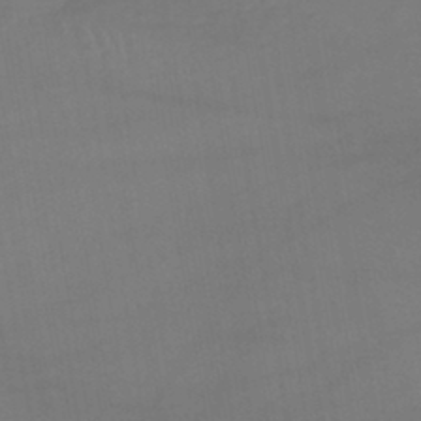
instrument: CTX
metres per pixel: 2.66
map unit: lHb
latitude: -42.9163
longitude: 70.5385
